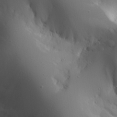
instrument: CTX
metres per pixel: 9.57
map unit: Aa
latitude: 25.4048
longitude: -127.1970
